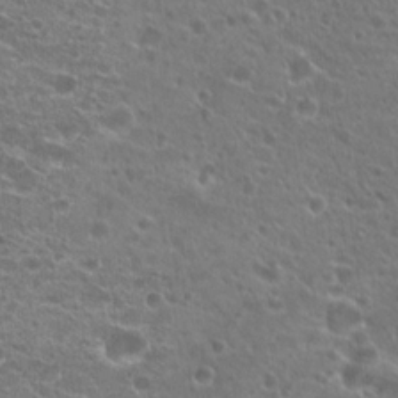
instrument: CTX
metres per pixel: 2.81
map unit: Hto
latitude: 21.4427
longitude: -41.1214
